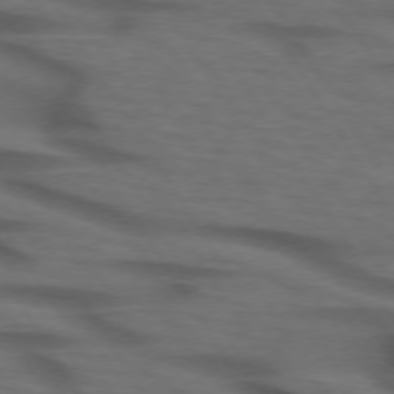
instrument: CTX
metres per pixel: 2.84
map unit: lApd
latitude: 73.7639
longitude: -74.0633
